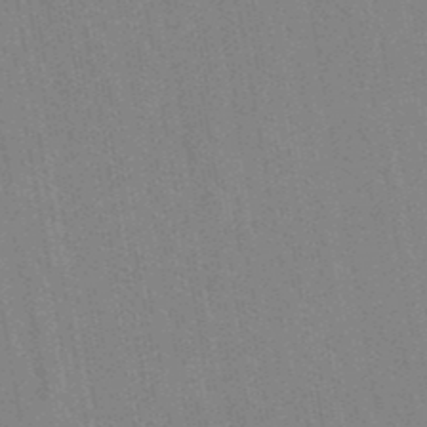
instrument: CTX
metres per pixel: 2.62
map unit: lHb
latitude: -48.0283
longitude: 73.1053
